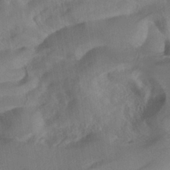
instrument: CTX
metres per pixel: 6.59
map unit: ANa
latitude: -38.4251
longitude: 96.6141
